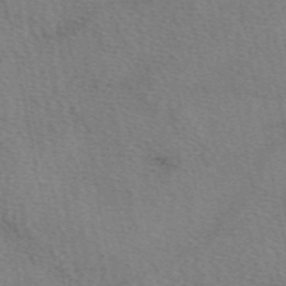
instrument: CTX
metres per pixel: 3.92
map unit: eAb
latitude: 50.1577
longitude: 109.8800
